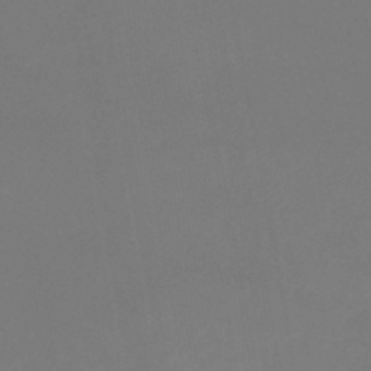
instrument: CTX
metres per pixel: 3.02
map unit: eHb
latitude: -38.1984
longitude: 74.9920
